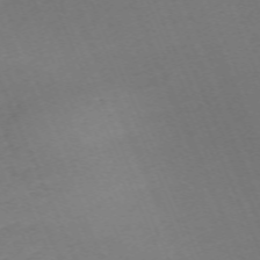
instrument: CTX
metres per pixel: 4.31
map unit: Nhu
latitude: -68.3306
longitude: 38.6708
